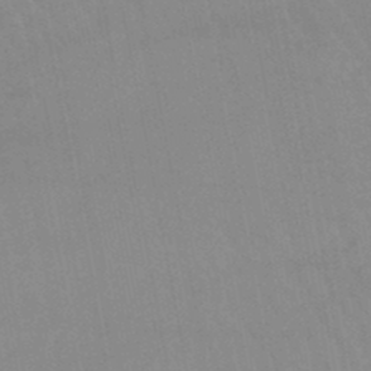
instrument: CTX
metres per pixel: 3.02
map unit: lHb
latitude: -44.5385
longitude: 77.1998
